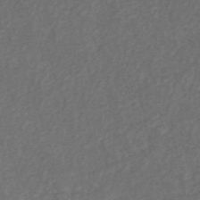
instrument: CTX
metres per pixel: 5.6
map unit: ANa
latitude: 45.8772
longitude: 26.9730
